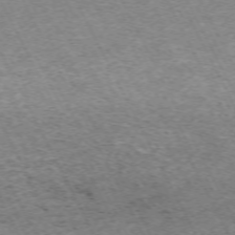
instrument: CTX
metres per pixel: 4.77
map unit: Hpe
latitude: -71.0675
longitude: 11.8422
